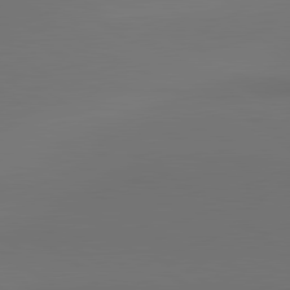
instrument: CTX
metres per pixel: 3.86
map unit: lApd
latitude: 81.2348
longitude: 153.7666
